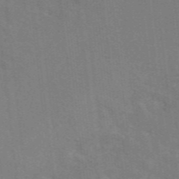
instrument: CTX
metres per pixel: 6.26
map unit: eAb
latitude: 49.3482
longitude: 119.3132
